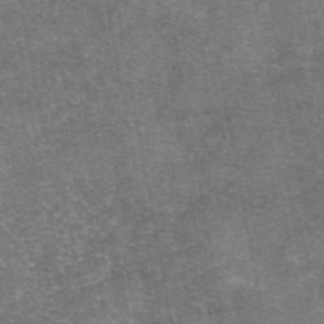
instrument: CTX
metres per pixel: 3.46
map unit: eAb
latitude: 47.2348
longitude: 104.1039
